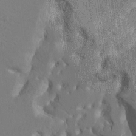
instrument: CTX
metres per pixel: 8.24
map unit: HNhu
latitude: 7.4804
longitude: -6.3089
